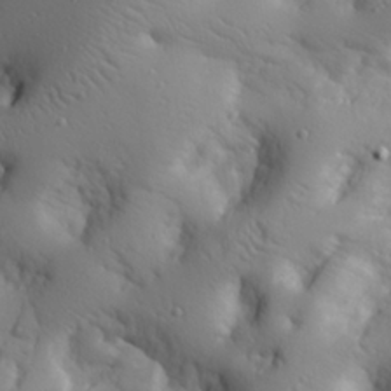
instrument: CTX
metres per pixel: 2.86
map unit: eHh
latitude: 26.5357
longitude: -75.2537
